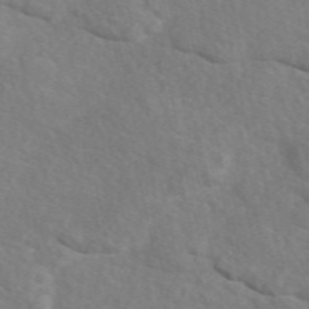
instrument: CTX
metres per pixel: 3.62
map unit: eAb
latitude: 50.0444
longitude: 117.3509
